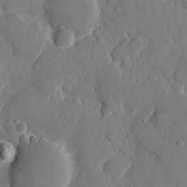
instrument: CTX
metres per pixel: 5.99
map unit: eHh
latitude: 8.1200
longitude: -67.1403
